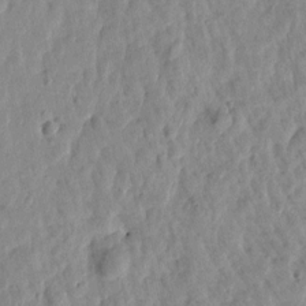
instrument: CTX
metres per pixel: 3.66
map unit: Htu
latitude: 1.8394
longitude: -179.7261
